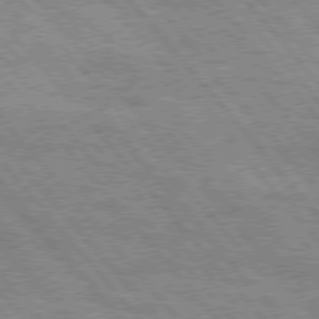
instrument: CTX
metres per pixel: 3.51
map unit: Hpe
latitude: 76.1200
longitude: -150.1200
